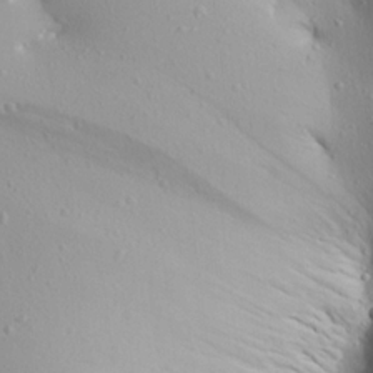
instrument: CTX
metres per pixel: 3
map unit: Aa
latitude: 19.0080
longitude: -147.9151
